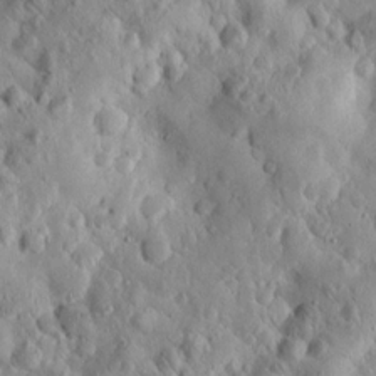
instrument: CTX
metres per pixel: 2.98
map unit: lAvf
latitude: 9.5749
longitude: 168.9730
